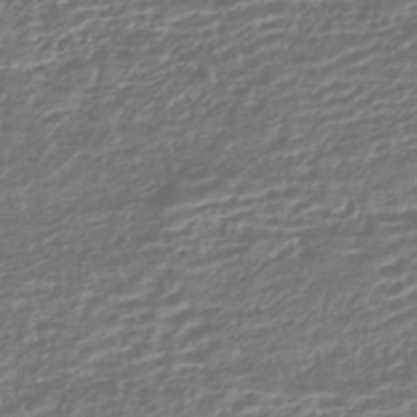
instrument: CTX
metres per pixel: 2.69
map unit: HNhu
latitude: -43.1998
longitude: 103.8800
